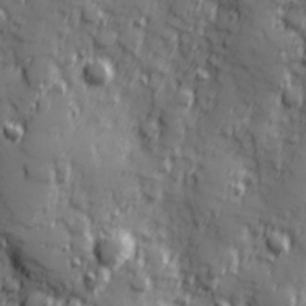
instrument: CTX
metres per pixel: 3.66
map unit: Hve
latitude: 25.4048
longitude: 146.8030
